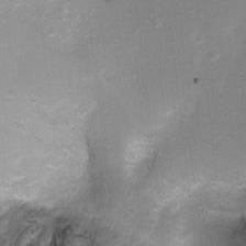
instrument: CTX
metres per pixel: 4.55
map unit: Ht
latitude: -2.0661
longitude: -28.7624
